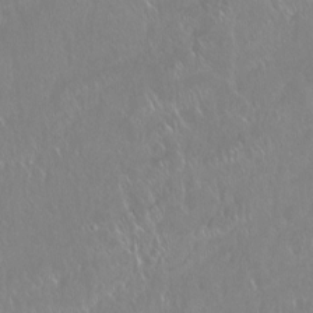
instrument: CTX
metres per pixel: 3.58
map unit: Ht
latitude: -15.4644
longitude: -44.1011
